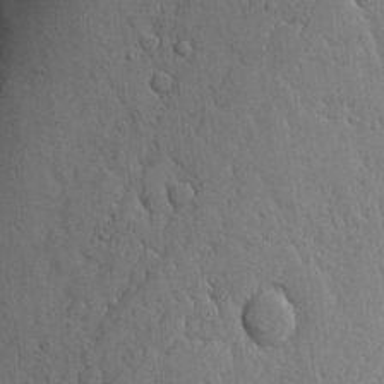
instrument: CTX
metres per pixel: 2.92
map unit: lHvf
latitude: 17.6316
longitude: -115.7827
